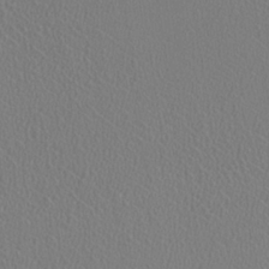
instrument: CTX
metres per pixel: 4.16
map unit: HNhu
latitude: -0.7086
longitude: -1.2726
